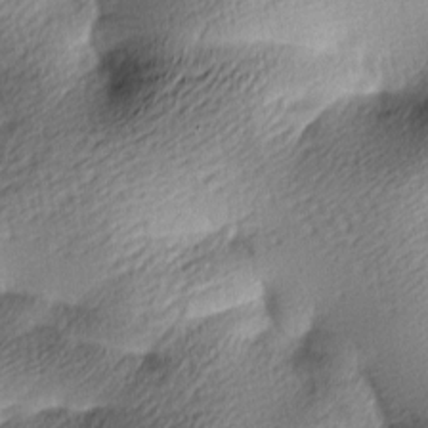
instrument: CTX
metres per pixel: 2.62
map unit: lAa
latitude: -9.3887
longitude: -126.5546
